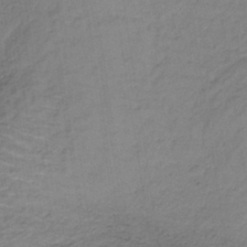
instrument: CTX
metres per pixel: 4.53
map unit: lHb
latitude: -37.2187
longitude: 69.4076
